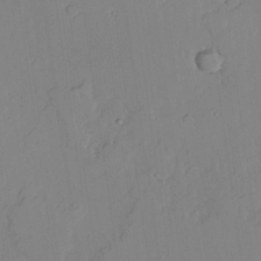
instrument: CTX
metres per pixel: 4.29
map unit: lAvf
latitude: 24.4978
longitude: -111.0270
